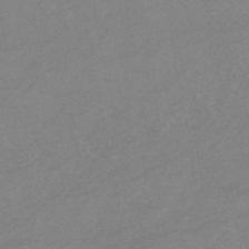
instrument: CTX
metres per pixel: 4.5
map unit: eHb
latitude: -44.2928
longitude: 81.6911
